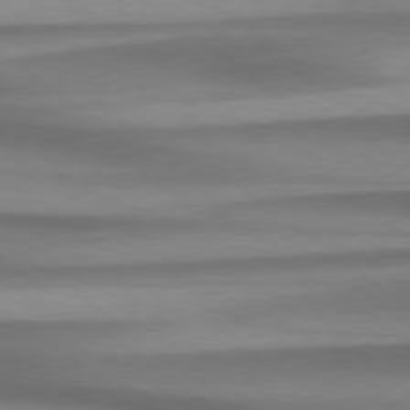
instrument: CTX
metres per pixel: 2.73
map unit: Hpe
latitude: 78.7247
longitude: -134.1200
